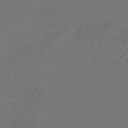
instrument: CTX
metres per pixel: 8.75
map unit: lHb
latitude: -43.7477
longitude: 56.5196
